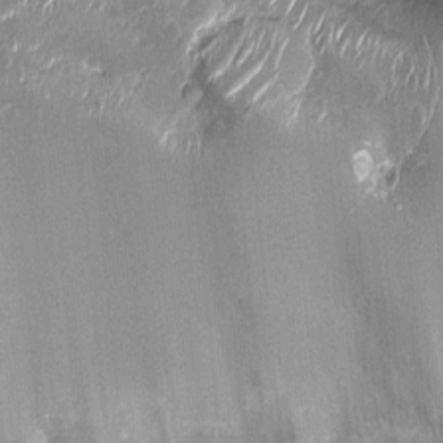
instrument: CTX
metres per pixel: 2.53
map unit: Nhu
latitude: -12.8786
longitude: -22.9514
